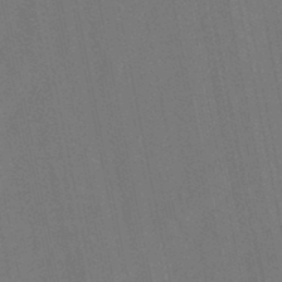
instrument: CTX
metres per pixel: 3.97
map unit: lHb
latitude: -47.9367
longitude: 72.3117
